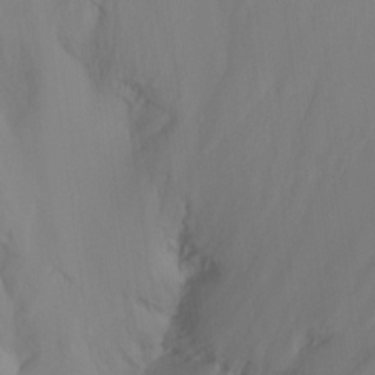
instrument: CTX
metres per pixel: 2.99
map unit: Htu
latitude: -15.3321
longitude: -46.8191
